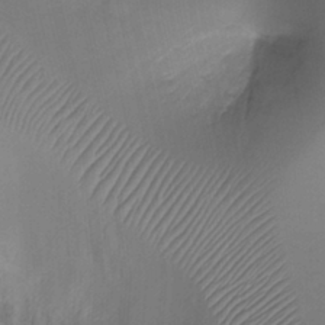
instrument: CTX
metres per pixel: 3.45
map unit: Ht
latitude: -18.2550
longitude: -44.5923
